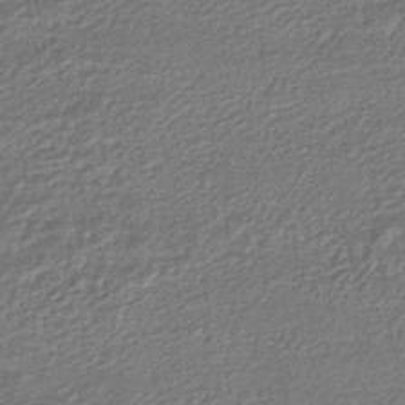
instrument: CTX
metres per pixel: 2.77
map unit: HNhu
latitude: -46.7085
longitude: 102.2173
